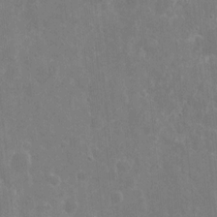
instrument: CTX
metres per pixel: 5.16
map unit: eHh
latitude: 9.7639
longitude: -71.7449
